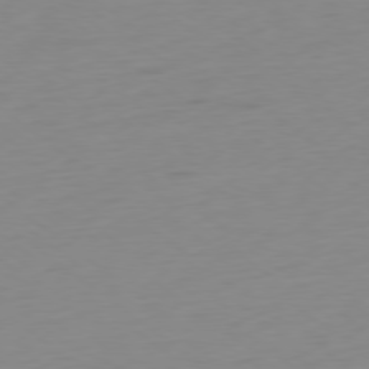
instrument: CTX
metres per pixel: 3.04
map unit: Ap
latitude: -78.8408
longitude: -66.0633
